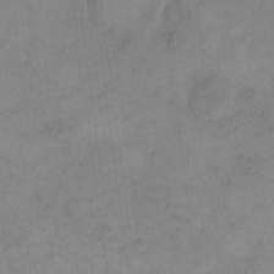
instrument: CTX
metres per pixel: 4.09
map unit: eHh
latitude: 14.6113
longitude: -67.7827
